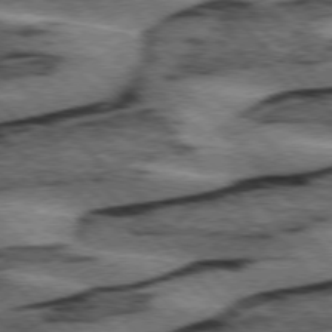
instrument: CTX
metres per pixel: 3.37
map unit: lApd
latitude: 75.7828
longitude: -79.2915
